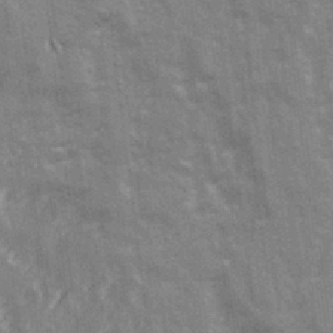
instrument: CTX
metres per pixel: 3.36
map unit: Ave
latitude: 21.3671
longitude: -133.8772
